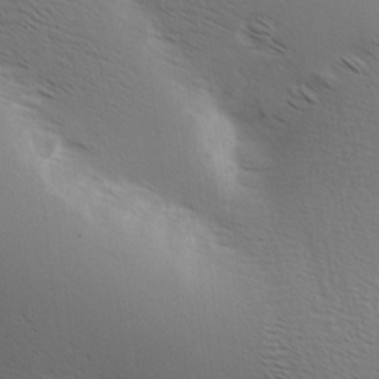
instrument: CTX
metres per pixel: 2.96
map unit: Hve
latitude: 2.6679
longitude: -123.5749
